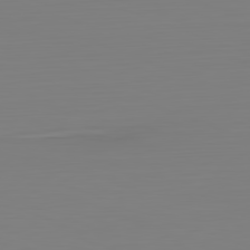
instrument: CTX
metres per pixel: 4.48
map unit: Hpe
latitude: -82.3117
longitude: 9.0675
